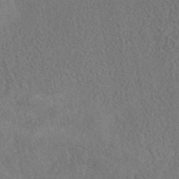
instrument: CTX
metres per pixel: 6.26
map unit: eAb
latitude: 41.1025
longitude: 103.1242
